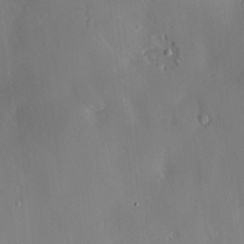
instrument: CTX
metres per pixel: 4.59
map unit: Hve
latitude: -9.5588
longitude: 175.8422
